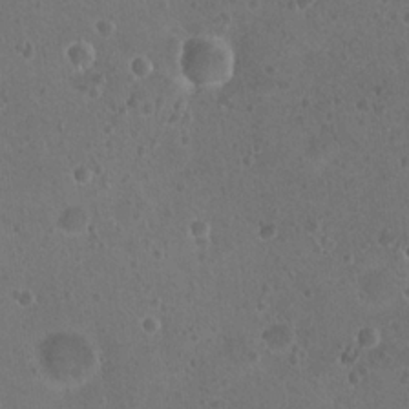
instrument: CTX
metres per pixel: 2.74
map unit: Nhu
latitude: 17.5371
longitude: -32.8191
